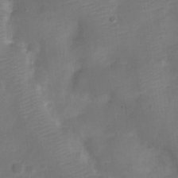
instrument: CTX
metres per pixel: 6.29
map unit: Nve
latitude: -21.7099
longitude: 106.7463
